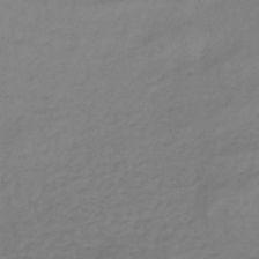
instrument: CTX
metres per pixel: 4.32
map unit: lHb
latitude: -33.9178
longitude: 66.4818
